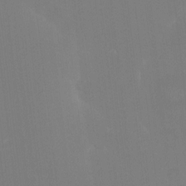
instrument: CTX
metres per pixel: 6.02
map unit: HNhu
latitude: 6.8191
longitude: 5.1998
